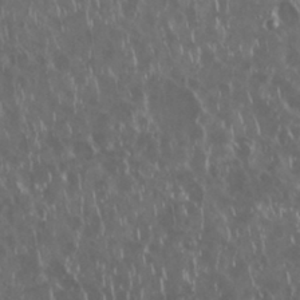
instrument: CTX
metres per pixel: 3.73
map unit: Nhu
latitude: 29.3670
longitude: -59.7072
